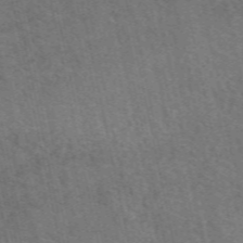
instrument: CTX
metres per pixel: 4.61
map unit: eAb
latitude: 51.1970
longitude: 111.9556
